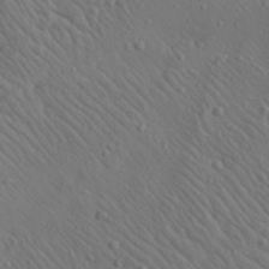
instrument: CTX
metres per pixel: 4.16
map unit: Aa
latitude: 23.4615
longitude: -138.2711
